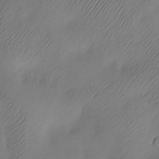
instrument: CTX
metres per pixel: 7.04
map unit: Nve
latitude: -10.6708
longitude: 173.3509
